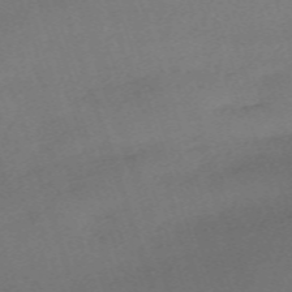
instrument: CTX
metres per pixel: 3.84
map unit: eHh
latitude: -63.1053
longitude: 50.5007
